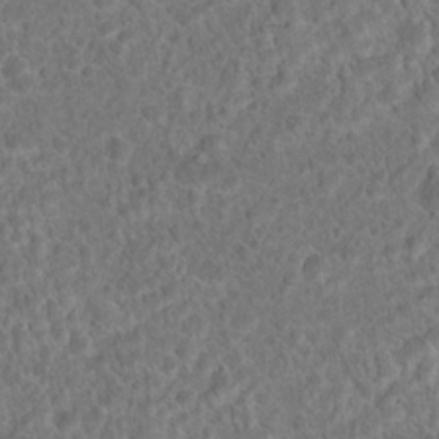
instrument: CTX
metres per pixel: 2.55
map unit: Hto
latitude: 17.4049
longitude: -40.9702
